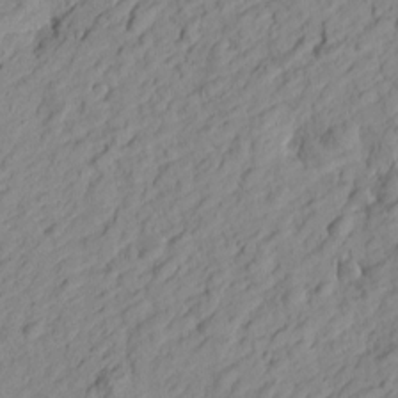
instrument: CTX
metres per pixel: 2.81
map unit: Htu
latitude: -0.7086
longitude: -175.1970
